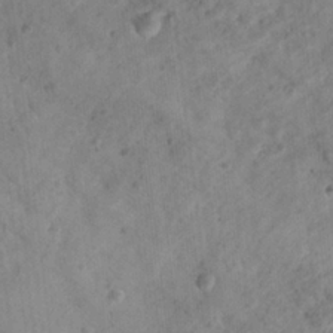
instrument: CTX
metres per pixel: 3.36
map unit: Hto
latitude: 12.7624
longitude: -38.5924
